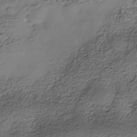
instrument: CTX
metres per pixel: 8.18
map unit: Nhe
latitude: -37.9556
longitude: -117.0647
